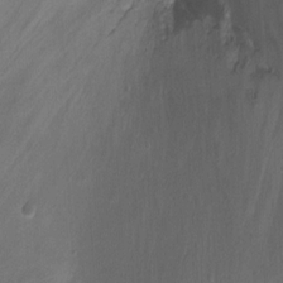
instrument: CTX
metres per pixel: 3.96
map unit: Nhu
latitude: -6.3306
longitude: -48.4223
